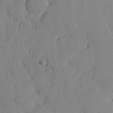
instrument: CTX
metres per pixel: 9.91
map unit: lHvf
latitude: 18.9136
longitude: -112.4412
